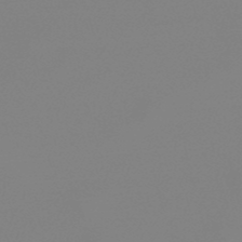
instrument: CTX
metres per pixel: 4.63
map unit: lHb
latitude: -49.4077
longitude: 68.3873
